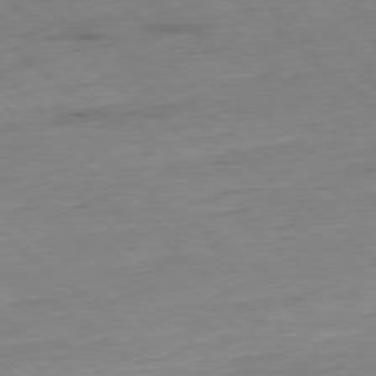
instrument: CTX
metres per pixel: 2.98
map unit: Hpe
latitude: -78.8030
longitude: 10.9353
